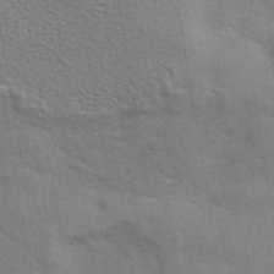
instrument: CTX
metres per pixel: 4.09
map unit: eAb
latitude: 42.6491
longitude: 108.1606
